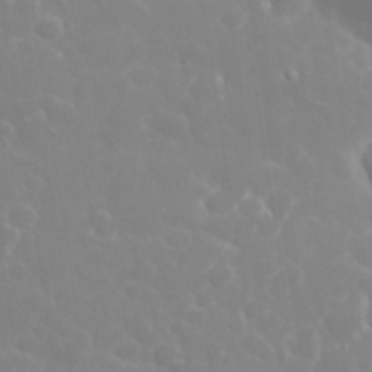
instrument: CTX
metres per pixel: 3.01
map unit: eHh
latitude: 32.5735
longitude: -60.7813
